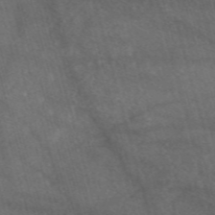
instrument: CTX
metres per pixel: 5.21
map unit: eAb
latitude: 47.5938
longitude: 117.7288
